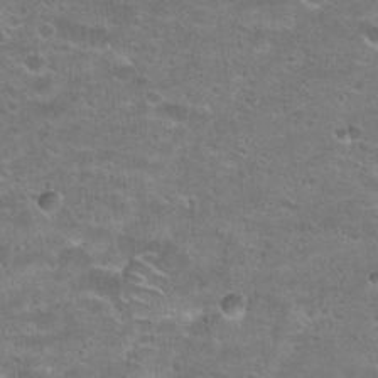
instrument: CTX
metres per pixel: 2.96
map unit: Hto
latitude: 23.4993
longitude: -44.1578
